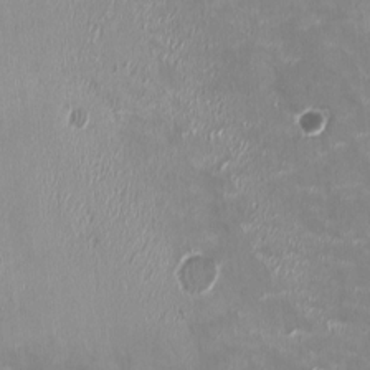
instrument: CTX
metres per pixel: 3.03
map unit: HNhu
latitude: -1.1432
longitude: -3.4804
